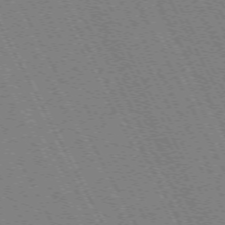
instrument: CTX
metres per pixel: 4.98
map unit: Hpe
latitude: -71.2565
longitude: 9.7289
